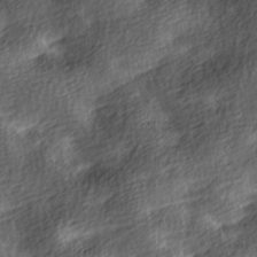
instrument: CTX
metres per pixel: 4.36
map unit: lAa
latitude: -8.8597
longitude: -125.5182
